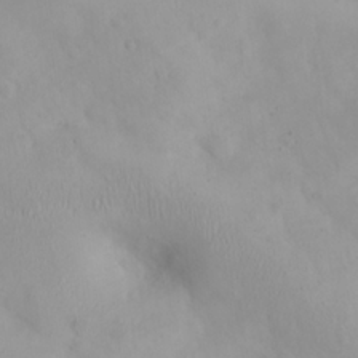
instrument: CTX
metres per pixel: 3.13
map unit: eHh
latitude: 25.1592
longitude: -63.8206
